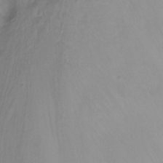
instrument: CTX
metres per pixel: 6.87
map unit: Nhu
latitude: -13.3321
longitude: -62.5357
